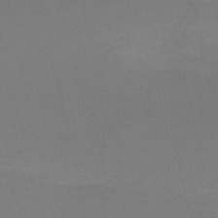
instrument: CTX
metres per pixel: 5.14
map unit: HNb
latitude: -52.6707
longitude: -46.2145
